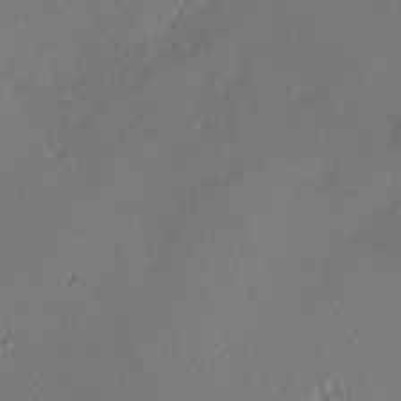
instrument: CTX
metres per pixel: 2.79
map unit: Nve
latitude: -9.7289
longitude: 173.0108
